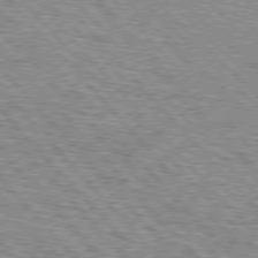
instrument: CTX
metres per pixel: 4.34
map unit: lApd
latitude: 76.8758
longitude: -74.3467
